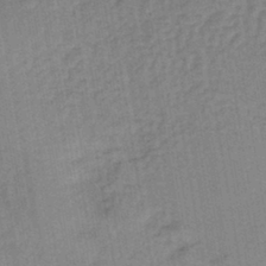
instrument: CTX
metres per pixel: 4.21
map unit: lHb
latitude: -40.9353
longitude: 60.8030
